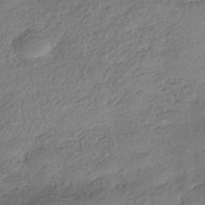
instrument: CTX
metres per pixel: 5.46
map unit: eHh
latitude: -41.7289
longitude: 122.7275
